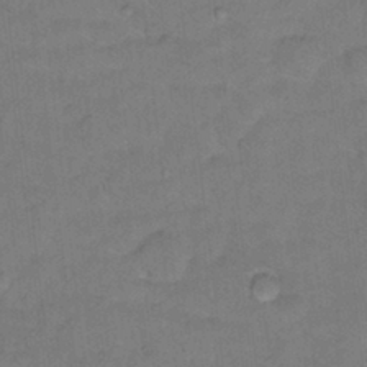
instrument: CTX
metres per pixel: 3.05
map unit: Hto
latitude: 12.7624
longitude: -36.2901
